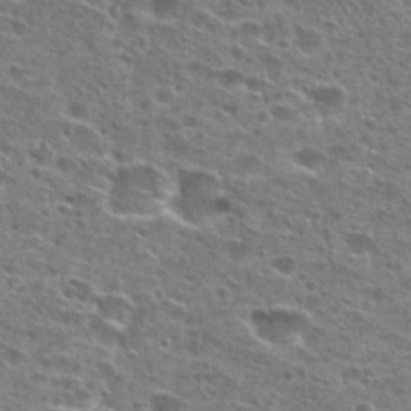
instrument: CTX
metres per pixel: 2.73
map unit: Hto
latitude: 26.5924
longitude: -47.5183
